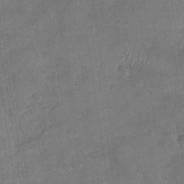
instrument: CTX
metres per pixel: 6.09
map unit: Nhu
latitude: -29.2376
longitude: -62.3279
